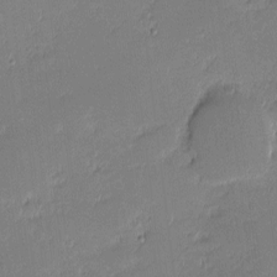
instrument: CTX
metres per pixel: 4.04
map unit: eHh
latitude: -1.6722
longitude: -83.3481
